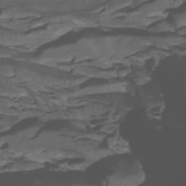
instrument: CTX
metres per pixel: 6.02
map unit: Htu
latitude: -5.0486
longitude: -89.1215
